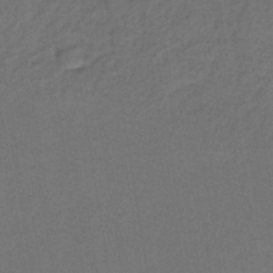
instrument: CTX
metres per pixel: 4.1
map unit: lHb
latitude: -39.5021
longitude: 59.1620
